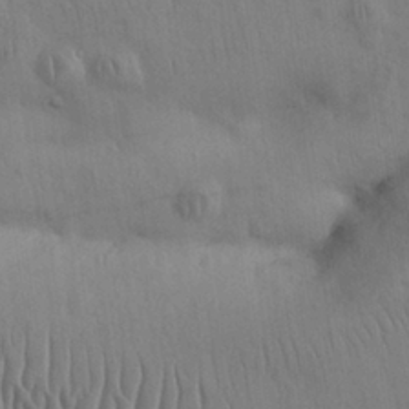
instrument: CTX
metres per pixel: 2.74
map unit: Nhu
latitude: 27.4238
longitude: -69.4616
